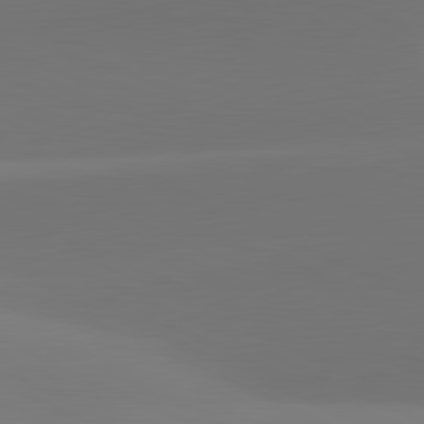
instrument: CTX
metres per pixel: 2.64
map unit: lApd
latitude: 81.4048
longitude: 128.3873
